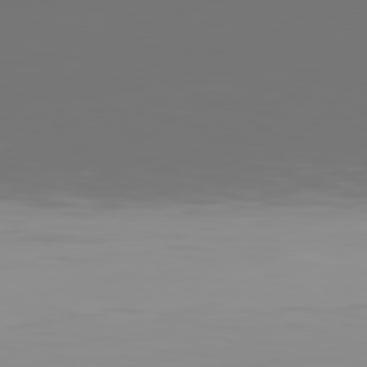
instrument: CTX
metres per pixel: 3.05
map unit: Hpe
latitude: 77.9150
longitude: -142.7246
